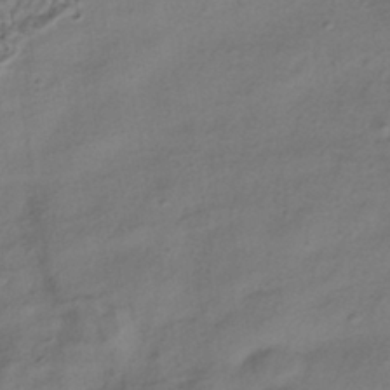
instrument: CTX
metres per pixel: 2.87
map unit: ANa
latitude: -41.4076
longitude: 105.4265
